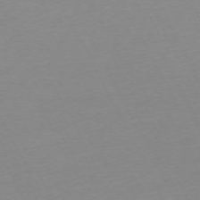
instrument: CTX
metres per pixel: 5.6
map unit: Ap
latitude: -73.0297
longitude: -69.5938
